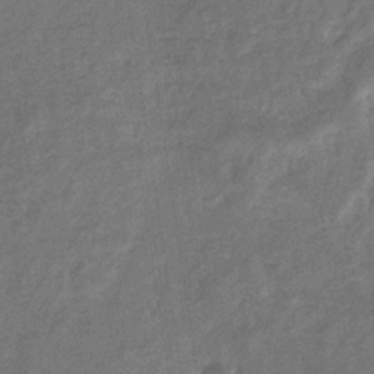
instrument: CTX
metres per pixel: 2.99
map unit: eHb
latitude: -33.7478
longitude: 74.4818
